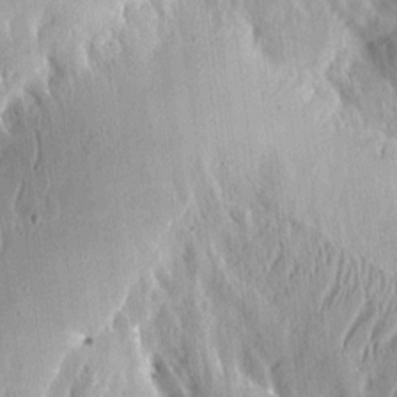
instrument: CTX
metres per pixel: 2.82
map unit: eHh
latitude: 12.6869
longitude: -73.9528
